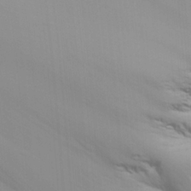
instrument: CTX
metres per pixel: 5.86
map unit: Aa
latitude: 25.6316
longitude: -131.3482
